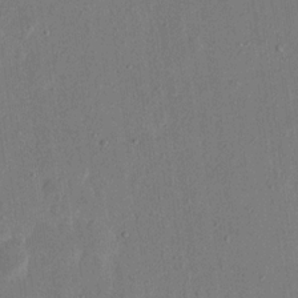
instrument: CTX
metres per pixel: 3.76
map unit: eHh
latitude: 17.1592
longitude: -70.5546
